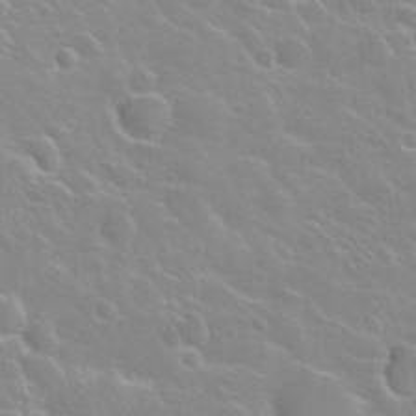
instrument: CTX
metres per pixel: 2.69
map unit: Nhu
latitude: 28.3089
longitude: -53.4993
